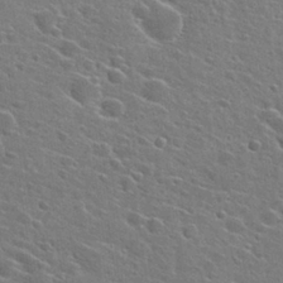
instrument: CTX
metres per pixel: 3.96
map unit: Hto
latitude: 27.0836
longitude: -45.2159
